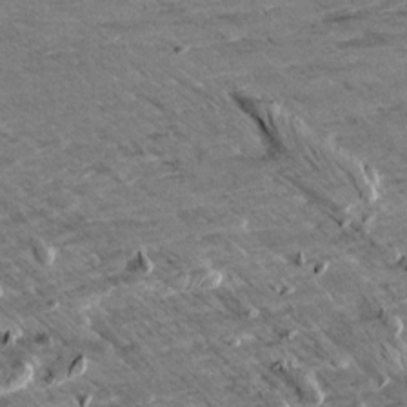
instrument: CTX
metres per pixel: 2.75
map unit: Aa
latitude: 9.8017
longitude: -139.8016
